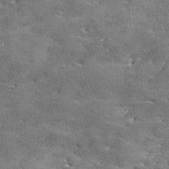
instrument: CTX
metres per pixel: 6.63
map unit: Ave
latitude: 17.7450
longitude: -136.8002
